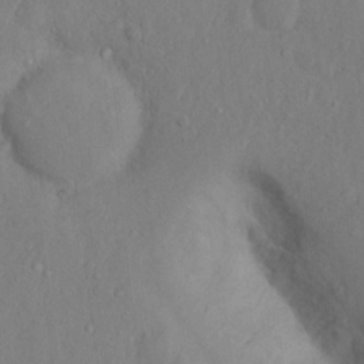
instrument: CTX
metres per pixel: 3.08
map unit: Hto
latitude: 14.4412
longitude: -29.6127
